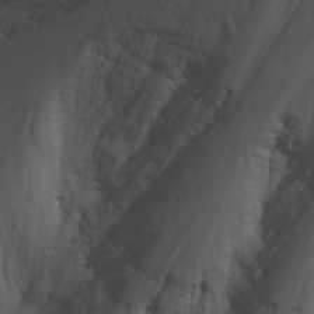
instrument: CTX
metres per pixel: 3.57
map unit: Nhu
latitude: -4.0661
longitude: -74.7057
